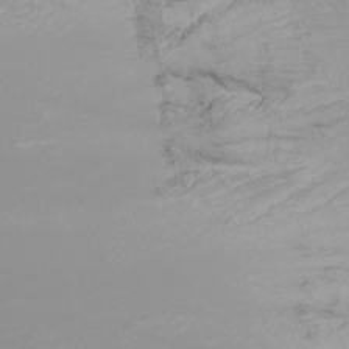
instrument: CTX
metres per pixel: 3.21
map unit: Nhu
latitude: -5.8800
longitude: -79.0837
